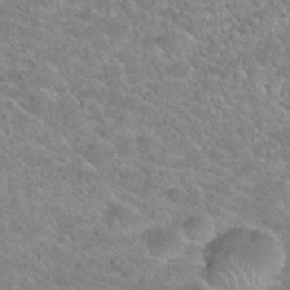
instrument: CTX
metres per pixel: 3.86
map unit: Hto
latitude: 24.4412
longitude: -49.7450
